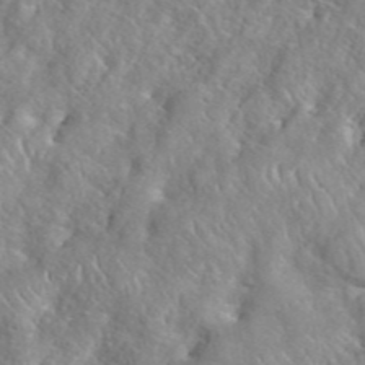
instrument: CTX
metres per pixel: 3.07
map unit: eHh
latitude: 40.0444
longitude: -56.8946
